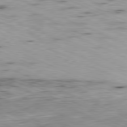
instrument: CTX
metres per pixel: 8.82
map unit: Ap
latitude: -81.4833
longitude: -83.0647
